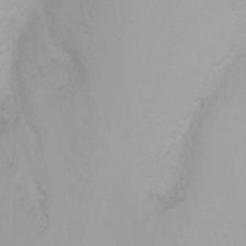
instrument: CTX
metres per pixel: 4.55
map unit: Nhu
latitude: -0.2740
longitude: -77.3481
